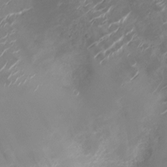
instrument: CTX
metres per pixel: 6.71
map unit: Ht
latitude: -10.1606
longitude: -18.9702
